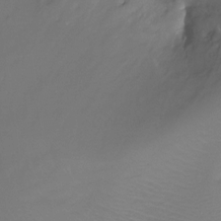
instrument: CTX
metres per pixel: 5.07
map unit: Ht
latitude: -12.4251
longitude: -45.1781
